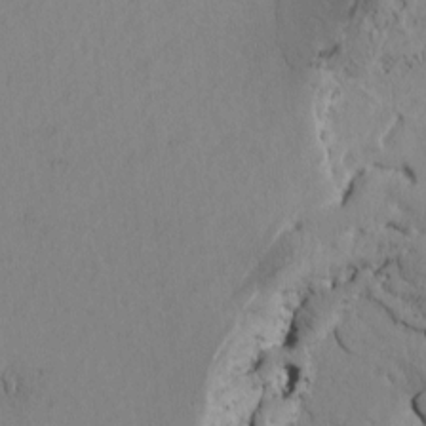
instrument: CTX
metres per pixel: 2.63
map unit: Htu
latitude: -3.4832
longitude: 168.5195
